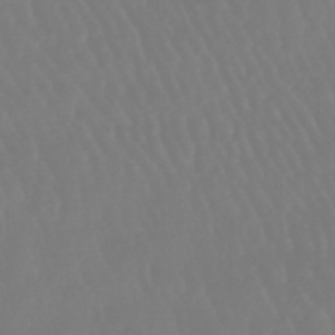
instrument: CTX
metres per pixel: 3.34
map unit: eHb
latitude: -46.4062
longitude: 79.5210
